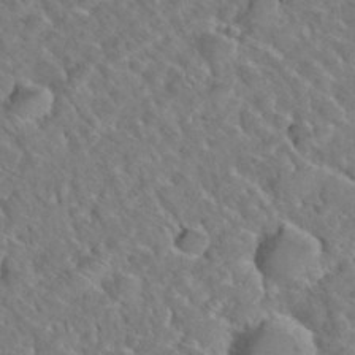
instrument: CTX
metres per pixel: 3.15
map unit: Hto
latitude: 35.5749
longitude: -49.4048
